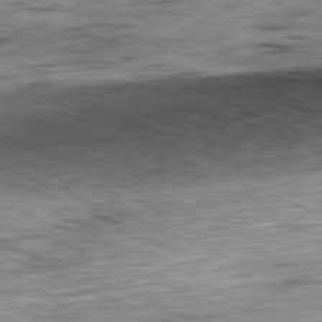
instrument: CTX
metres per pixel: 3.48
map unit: Ap
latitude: -81.8800
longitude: -71.0458
